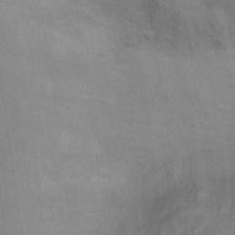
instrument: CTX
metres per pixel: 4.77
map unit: Ht
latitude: 14.0822
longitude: -41.6127
